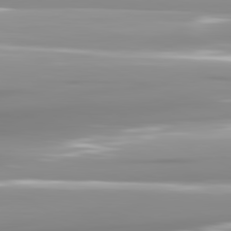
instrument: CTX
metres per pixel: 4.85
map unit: lApd
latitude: 81.8583
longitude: -139.9339
